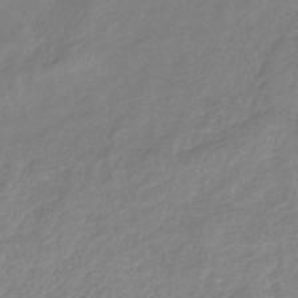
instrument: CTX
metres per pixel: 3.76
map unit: eHb
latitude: -37.4832
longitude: 75.6344
